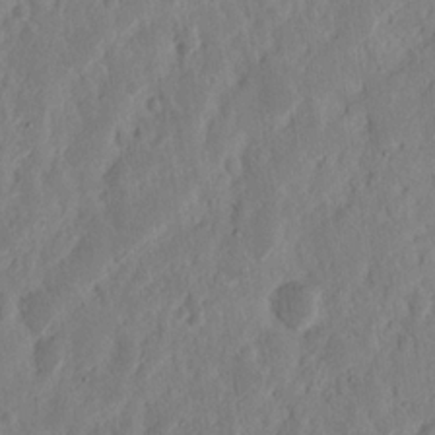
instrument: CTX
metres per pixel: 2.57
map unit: Nhu
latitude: 15.3860
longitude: -73.7261
